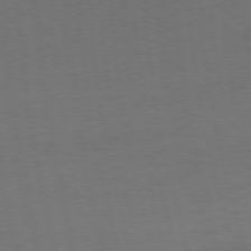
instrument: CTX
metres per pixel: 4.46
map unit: Ap
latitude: -77.0109
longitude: -74.0633
